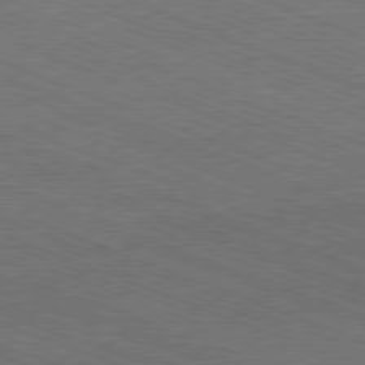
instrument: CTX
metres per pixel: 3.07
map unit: Ap
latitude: -80.9920
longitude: -74.0633
